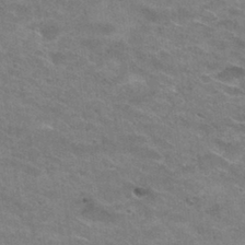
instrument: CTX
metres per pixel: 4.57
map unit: Hto
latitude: 30.5168
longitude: -47.1970
